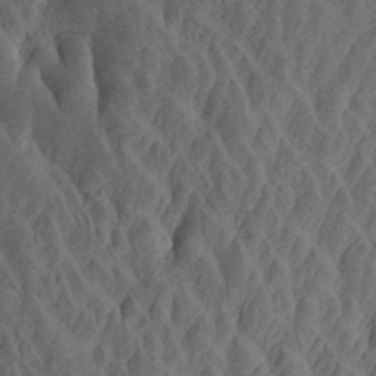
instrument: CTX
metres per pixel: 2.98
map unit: Htu
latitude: -2.7463
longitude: -178.4412
